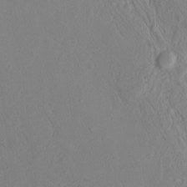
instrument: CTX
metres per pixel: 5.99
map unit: HNhu
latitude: 11.2537
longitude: 23.9178
